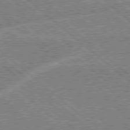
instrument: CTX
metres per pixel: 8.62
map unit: Hpe
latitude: 78.4223
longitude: -159.8394
